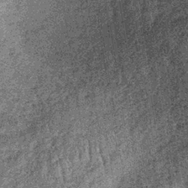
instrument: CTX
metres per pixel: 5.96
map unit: lHb
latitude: -36.9352
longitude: 67.6722
